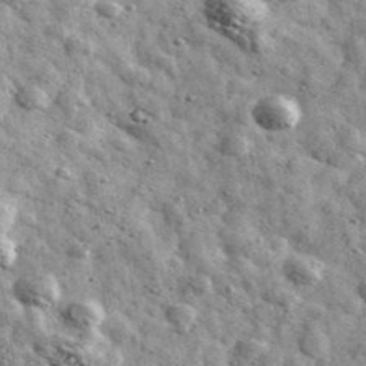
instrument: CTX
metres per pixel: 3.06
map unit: Ave
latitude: 41.0647
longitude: -107.5560
